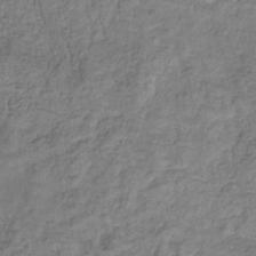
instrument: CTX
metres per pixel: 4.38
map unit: eHb
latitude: -32.9731
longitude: 75.0676
